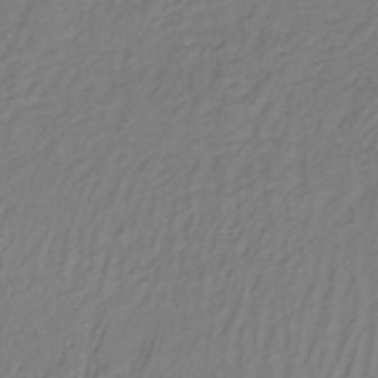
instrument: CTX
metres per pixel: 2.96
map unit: lHb
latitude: -34.2173
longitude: 66.5385
